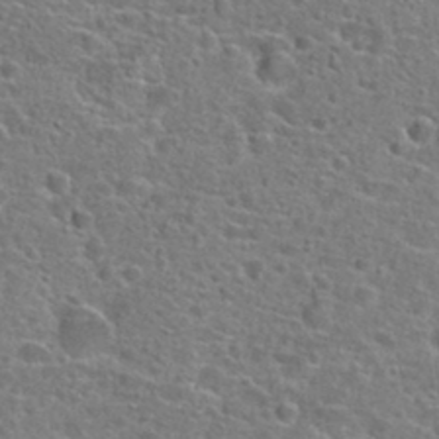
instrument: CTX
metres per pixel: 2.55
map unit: Hto
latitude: 24.2711
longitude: -47.0081
